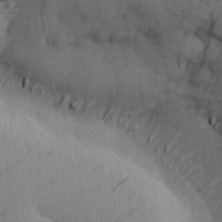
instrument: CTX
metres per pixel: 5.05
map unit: Ave
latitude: 13.7261
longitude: -106.2145
